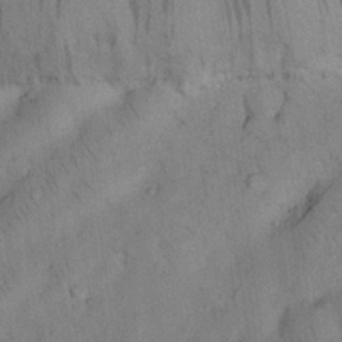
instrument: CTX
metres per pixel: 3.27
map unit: Nhu
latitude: 26.5735
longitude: -71.8016
